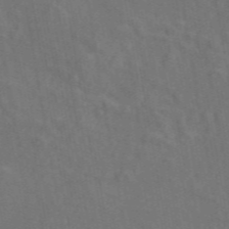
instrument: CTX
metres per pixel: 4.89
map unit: ANa
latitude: 49.3671
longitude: -81.9528
